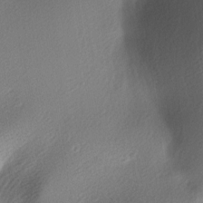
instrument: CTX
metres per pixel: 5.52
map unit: lAa
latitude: -5.8044
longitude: -123.7072
